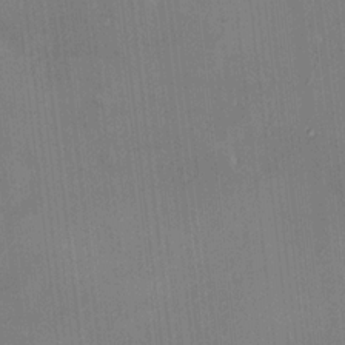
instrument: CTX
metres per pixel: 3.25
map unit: HNhu
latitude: 6.0255
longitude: 10.8408
